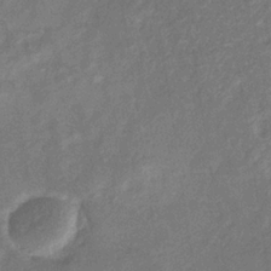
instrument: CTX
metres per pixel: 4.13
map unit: eHb
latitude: -34.1228
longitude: 74.6519
